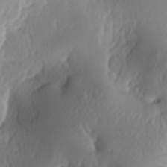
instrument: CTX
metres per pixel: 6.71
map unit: lAa
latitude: -6.2361
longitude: -123.9528
